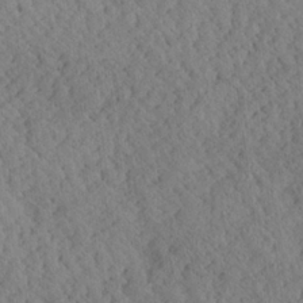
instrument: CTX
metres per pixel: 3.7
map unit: Aa
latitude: 24.4034
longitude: -134.1766
